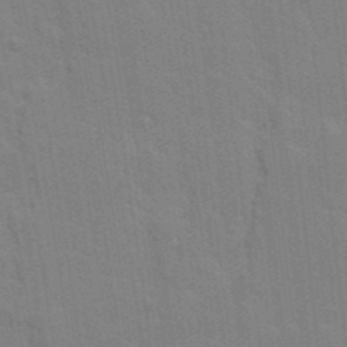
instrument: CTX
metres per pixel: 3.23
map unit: Ave
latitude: 16.0255
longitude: -129.2915
